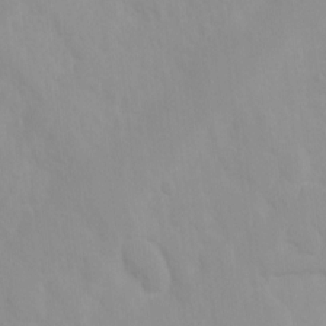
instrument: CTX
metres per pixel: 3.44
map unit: Ht
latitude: 3.9717
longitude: -28.7813
